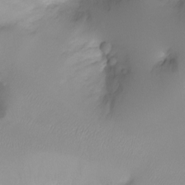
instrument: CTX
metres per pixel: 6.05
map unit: Ht
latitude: -6.9919
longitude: -20.6302
